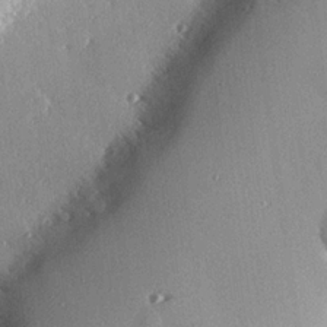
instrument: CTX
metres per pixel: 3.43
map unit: eHh
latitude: 23.4615
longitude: -89.8773
